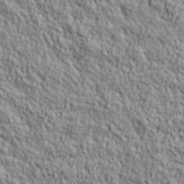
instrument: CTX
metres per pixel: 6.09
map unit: lHvf
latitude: 38.9703
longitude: -90.4979
